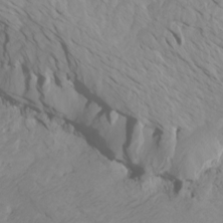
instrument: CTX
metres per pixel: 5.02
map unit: Htu
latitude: -7.3887
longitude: -65.8583
